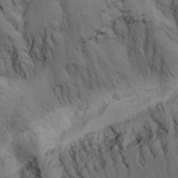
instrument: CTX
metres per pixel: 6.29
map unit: Nhu
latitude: -4.8597
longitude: -86.6112
